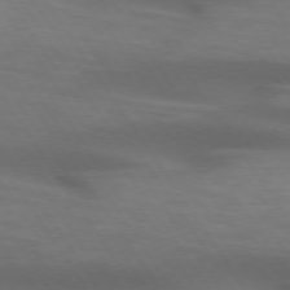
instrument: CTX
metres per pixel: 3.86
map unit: lApd
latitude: 74.0822
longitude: -52.5546
